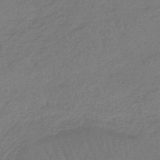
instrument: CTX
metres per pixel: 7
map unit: lHb
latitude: -45.0109
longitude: 69.9556
